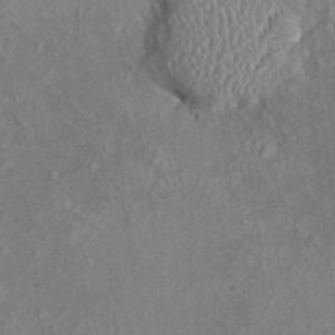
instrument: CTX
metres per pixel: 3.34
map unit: HNhu
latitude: 5.6127
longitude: 10.1984
